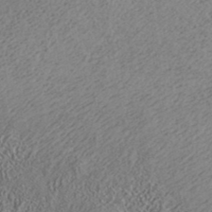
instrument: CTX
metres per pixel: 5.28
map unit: ANa
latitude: 36.2901
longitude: 12.9353
